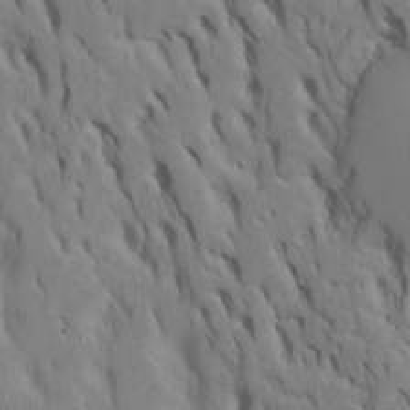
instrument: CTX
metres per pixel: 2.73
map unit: Htu
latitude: -7.8611
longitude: 144.8597
